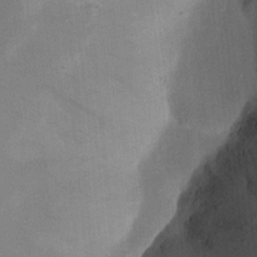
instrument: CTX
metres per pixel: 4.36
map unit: Nhu
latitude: 18.5356
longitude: -74.0255
